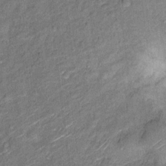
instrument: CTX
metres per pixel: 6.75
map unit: Ht
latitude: 10.6302
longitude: -39.8205
